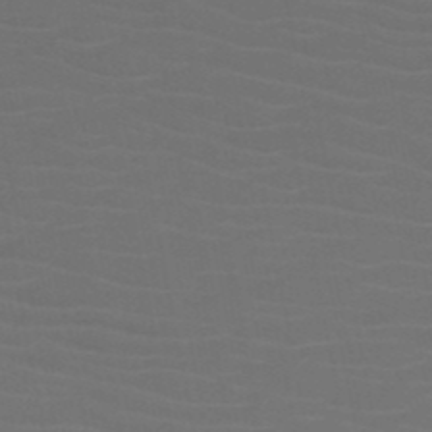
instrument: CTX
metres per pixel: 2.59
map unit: HNb
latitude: -50.4629
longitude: -45.8961
